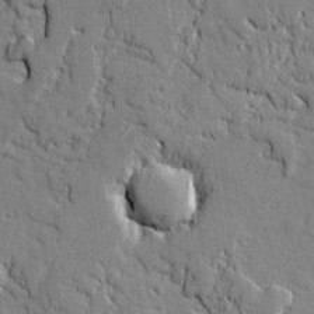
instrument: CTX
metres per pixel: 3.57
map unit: lAvf
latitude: -0.7464
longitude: -109.1781
